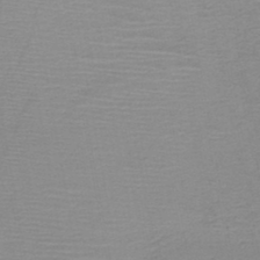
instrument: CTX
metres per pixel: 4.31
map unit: HNb
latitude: -45.4832
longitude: -42.7435
